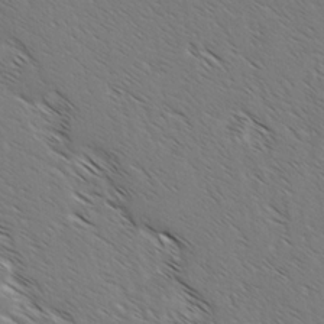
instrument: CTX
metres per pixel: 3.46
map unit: lAvf
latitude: -2.6896
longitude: -113.2348
